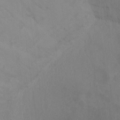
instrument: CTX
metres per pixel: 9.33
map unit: Hto
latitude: -7.8989
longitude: -50.9324
